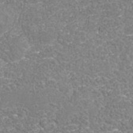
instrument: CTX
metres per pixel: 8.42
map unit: Nhu
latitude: -38.8597
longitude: -85.2348
